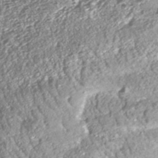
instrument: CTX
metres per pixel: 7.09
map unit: Nhe
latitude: -45.7856
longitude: 151.8233
